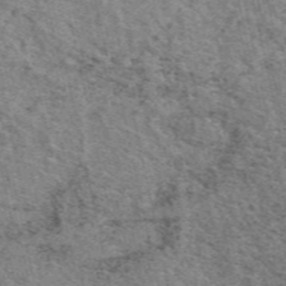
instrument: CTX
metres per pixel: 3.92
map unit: eAb
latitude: 49.1025
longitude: 105.8989
